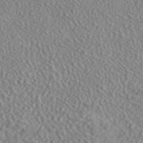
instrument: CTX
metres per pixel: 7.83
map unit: eAb
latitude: 45.2726
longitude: 128.1795
